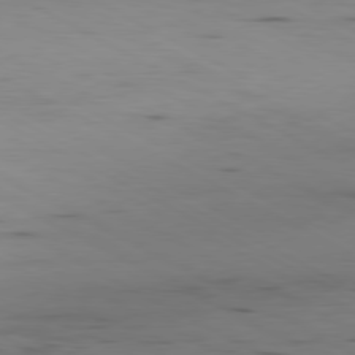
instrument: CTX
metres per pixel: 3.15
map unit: Ap
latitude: -80.5574
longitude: -94.9325
